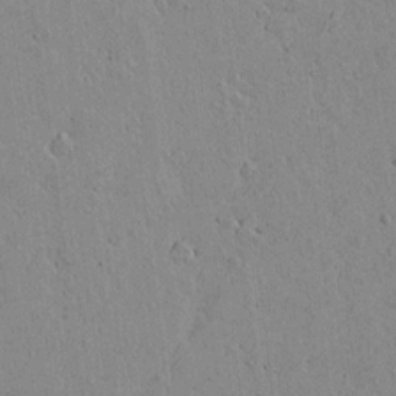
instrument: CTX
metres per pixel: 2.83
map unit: lAvf
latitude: 15.4994
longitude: -125.3859
